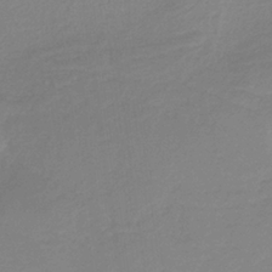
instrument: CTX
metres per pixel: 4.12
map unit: HNb
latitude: -36.6896
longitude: 55.1053
